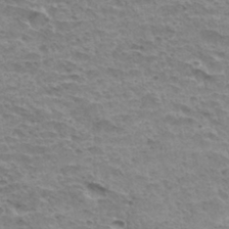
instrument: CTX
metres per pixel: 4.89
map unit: Hto
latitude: 31.7639
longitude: -40.4412
